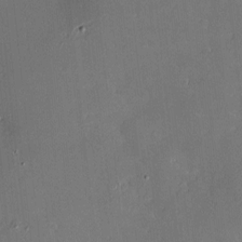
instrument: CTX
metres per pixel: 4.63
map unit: Hve
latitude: -10.8975
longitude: 175.6343
